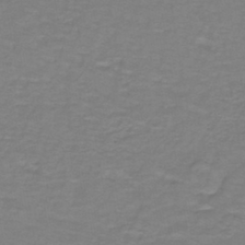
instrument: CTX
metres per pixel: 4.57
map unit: lHb
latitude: -42.6140
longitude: 56.6140
